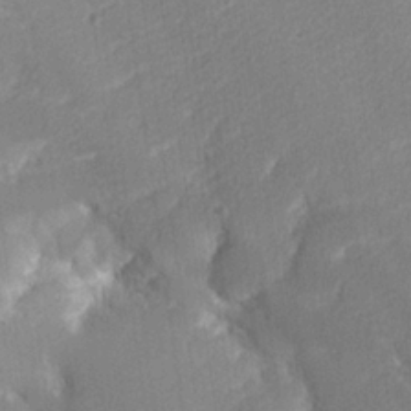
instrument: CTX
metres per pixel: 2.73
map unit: lHvf
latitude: 26.2712
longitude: 141.4265
